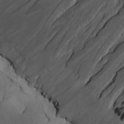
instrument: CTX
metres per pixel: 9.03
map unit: Htu
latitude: -7.8611
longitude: -65.9528
